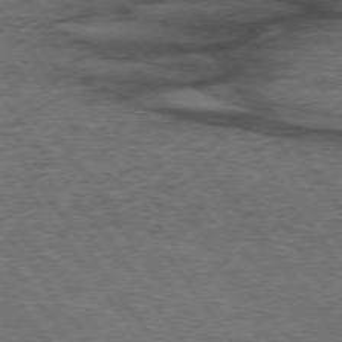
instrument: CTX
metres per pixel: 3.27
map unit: lApd
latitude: 73.3104
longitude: -76.0633
